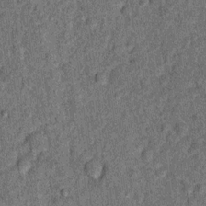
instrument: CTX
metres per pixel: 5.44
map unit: Ht
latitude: 9.6505
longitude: -38.8191
